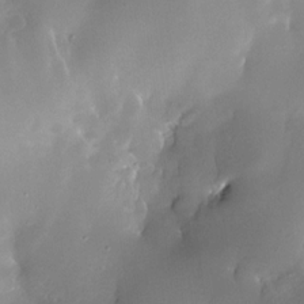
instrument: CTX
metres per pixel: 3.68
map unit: Nhe
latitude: -32.5007
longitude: -117.6694
